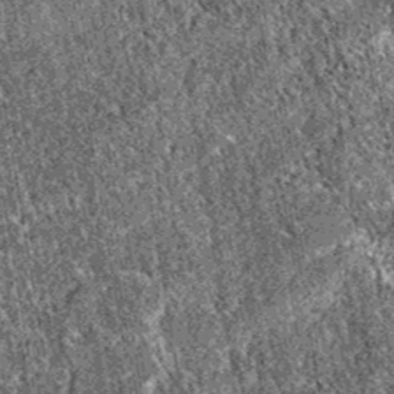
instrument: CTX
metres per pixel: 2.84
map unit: eAb
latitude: 37.8205
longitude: 111.6722
